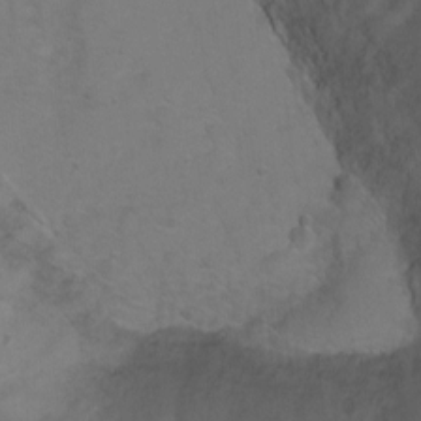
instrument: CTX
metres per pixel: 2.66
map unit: Ht
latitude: 0.5357
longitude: -38.0444
